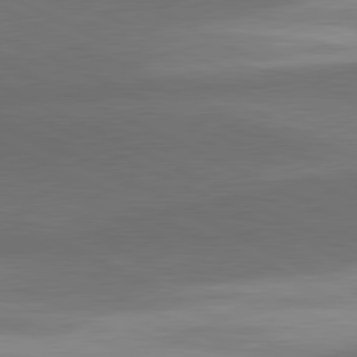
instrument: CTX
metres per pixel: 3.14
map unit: lApd
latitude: 81.3482
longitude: 139.7289
